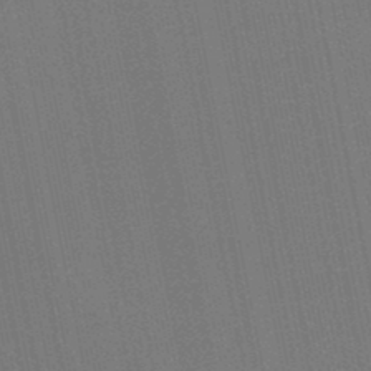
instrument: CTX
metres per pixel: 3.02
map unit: lHb
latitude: -46.7841
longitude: 78.1228
